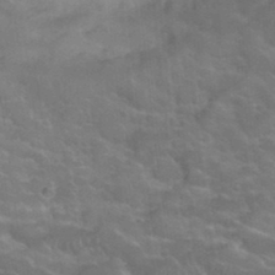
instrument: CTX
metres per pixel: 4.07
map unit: Hto
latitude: 32.0822
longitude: -50.2900
